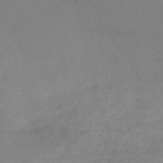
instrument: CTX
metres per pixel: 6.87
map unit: HNb
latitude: -52.6896
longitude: -39.1403
